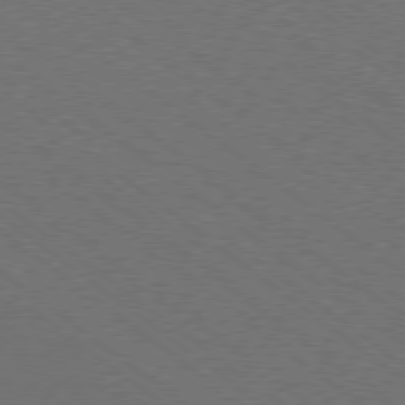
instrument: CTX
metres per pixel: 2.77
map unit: Ap
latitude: -79.3887
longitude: -64.8191
